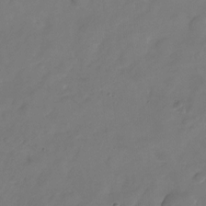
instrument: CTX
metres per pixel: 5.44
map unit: Nhu
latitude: -23.9178
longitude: -69.6505
